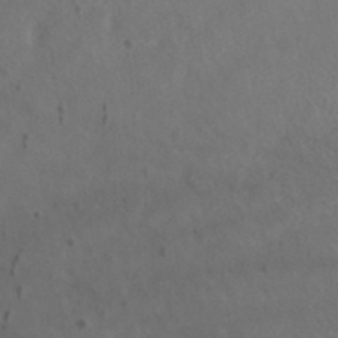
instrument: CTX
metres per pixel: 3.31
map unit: ANa
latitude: 43.7828
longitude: 28.4251
